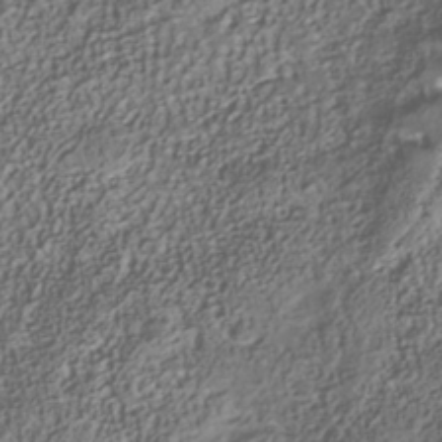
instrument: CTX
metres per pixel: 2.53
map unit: Nhe
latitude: -41.1998
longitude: -100.6868
